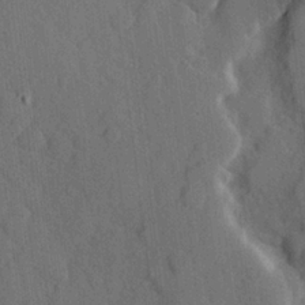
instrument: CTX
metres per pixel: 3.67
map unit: Hve
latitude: 24.7246
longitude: 149.1620
